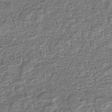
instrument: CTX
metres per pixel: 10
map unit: eHb
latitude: -35.6911
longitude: 80.1417
